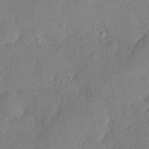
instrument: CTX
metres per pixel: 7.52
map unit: eHh
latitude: 3.8016
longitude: -74.4034
